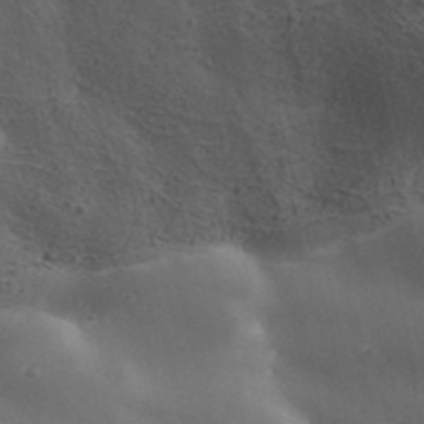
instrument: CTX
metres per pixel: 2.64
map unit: Aa
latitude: 33.5560
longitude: -135.1214
